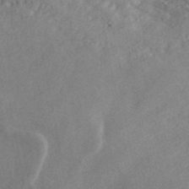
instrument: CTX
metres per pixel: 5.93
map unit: ANa
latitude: 45.1781
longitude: 45.7667
